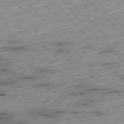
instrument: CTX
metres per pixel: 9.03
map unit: Hpe
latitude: -77.1053
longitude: -15.8773
